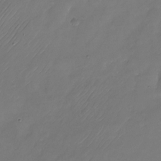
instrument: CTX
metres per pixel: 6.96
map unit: Nhu
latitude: -22.4062
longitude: -71.7449
